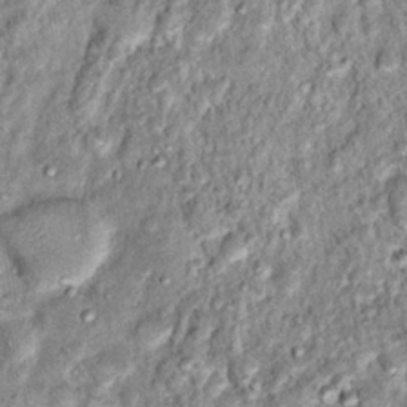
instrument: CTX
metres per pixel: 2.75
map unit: Hto
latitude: 14.9892
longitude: -35.4426
